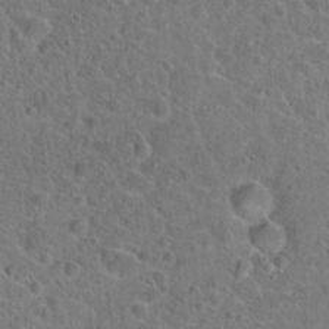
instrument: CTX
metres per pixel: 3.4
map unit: Hto
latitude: 23.4048
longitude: -45.7827
